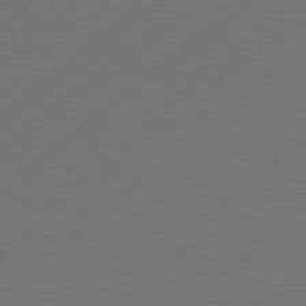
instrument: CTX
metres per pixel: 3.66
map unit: Hpe
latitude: 76.8758
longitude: -130.3090
